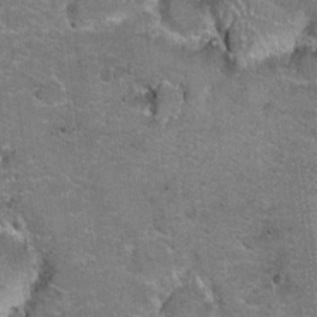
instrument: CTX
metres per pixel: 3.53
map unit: Hto
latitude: 20.4979
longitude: -48.6679
